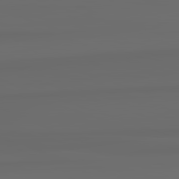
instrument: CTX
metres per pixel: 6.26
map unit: lApd
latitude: 82.8757
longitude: 175.8989
